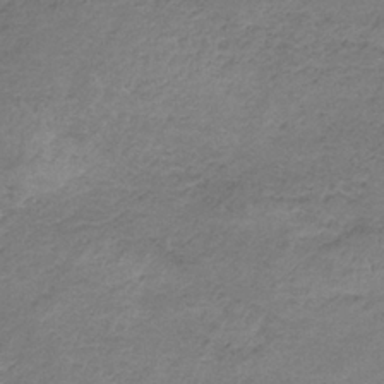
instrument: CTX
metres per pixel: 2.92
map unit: HNb
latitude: -34.5385
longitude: 56.8408
